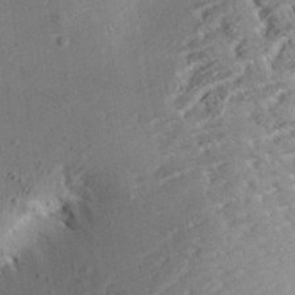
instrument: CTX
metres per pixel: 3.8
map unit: Aa
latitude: 12.9703
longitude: -141.6882
